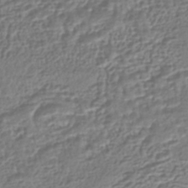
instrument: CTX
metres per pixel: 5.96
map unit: HNhu
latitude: -43.5777
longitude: 107.1242
